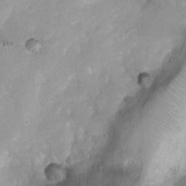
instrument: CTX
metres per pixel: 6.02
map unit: Ht
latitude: -1.2376
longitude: -19.9717
